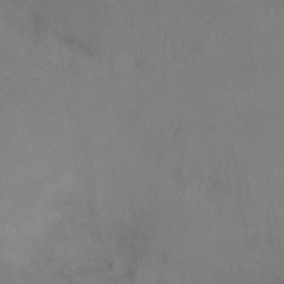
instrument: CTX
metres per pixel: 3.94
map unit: Ht
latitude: -9.2754
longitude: -39.5749
